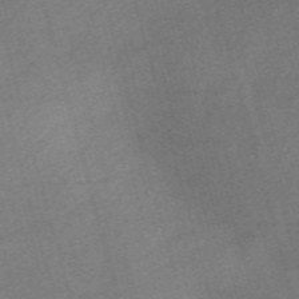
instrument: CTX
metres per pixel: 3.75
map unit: Nve
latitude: -59.6532
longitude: 65.1998
